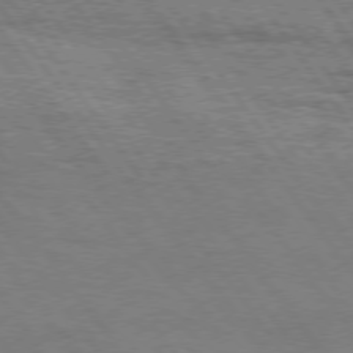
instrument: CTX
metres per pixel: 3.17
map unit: Hpe
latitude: 74.7246
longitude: -152.3656
